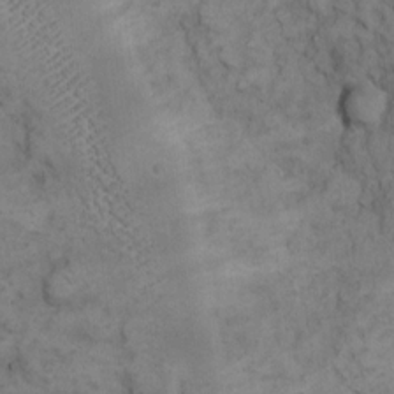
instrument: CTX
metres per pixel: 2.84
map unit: eHh
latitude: 12.8569
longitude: -63.5371
